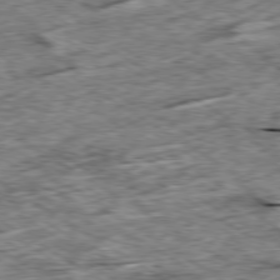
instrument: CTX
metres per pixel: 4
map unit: Ap
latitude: -79.7477
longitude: -84.3845
